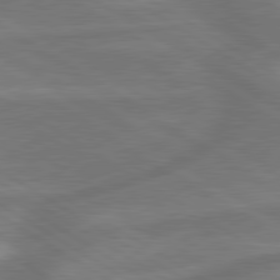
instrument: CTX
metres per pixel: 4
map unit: lApd
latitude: 79.9528
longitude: -172.5734
